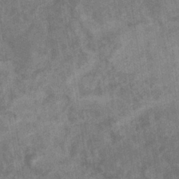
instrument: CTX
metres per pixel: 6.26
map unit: eHb
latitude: -35.2943
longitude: 76.6330
